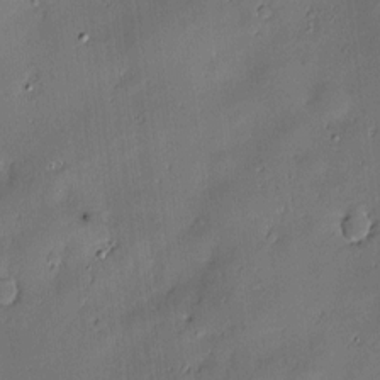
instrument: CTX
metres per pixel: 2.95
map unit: Hve
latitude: -10.5007
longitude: 175.7666
